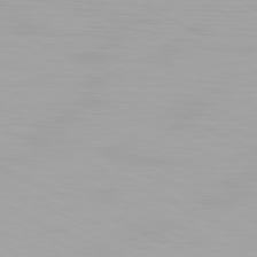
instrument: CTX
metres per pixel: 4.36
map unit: Hpe
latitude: -81.5588
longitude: 19.4454
